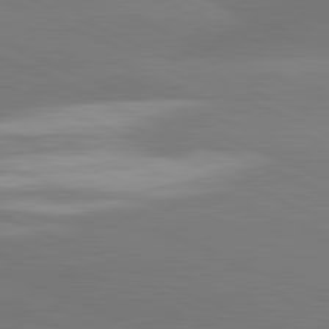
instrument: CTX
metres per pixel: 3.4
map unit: lApd
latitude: 81.7261
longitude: -155.5371
